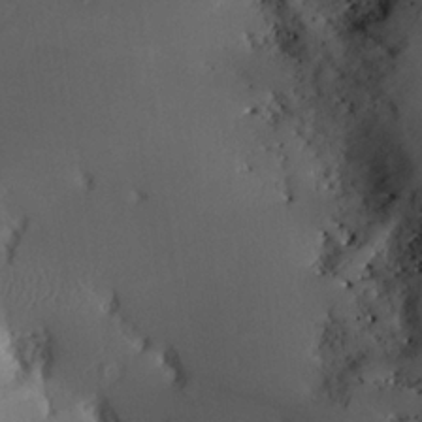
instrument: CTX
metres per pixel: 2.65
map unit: Aa
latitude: 25.4615
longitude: -133.4426
